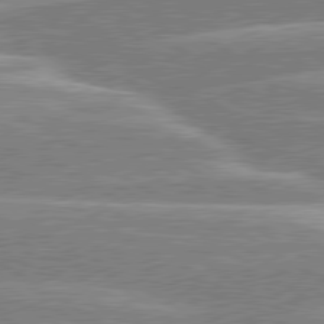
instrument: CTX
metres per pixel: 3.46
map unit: lApd
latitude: 80.2900
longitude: -130.5735
